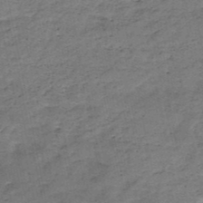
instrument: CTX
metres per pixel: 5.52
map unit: HNb
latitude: -49.3510
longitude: -39.8394
